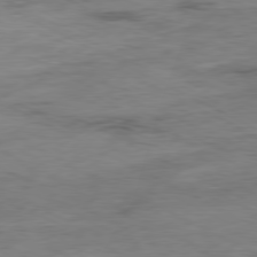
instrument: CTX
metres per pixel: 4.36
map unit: Ap
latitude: -80.3495
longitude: -75.8205
